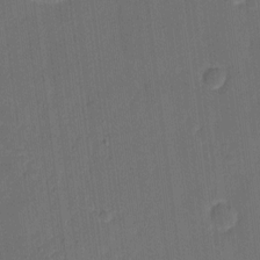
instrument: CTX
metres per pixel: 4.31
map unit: eHh
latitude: 4.6868
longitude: -67.5749
